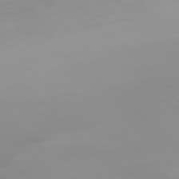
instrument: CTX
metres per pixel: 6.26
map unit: Ap
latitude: -77.5210
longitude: -82.3278
